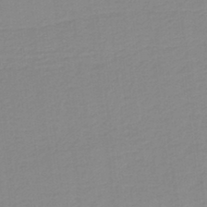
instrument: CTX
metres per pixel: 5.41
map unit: HNb
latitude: -36.8030
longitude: 56.1039
